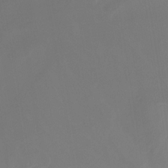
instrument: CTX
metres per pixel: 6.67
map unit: Ht
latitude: -12.8786
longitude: -50.8002
